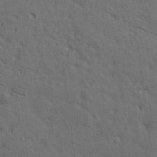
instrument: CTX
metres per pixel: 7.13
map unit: lAa
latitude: 19.4804
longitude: -139.2726
